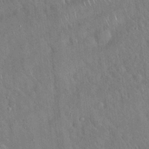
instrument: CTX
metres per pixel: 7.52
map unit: Hto
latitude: 19.3292
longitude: -53.0459
